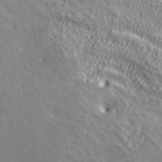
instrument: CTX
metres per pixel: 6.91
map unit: ANa
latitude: 39.4615
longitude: 17.7478
